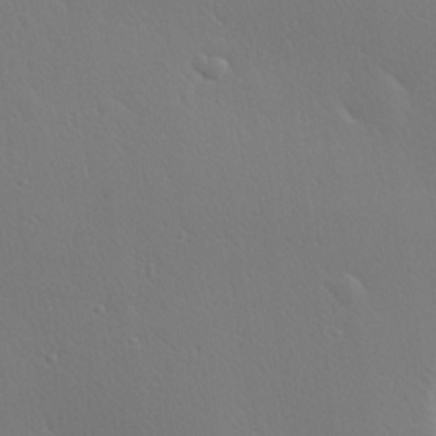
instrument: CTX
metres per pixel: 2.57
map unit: Hve
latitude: 19.1214
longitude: 149.8612
